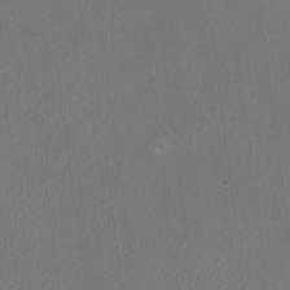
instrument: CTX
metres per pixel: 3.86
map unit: HNhu
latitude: 0.2522
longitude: -0.4412
